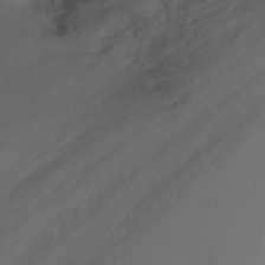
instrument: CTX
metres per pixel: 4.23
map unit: Nhu
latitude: -17.7289
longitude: -45.3481
